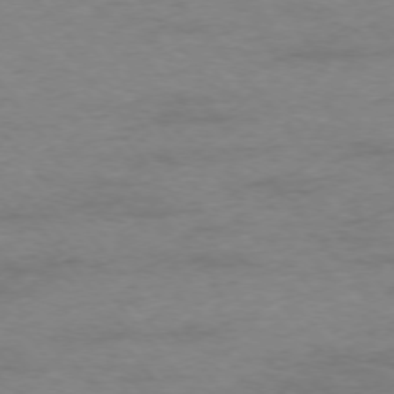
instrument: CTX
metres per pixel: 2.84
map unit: Ap
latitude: -76.2173
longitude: -84.5546
